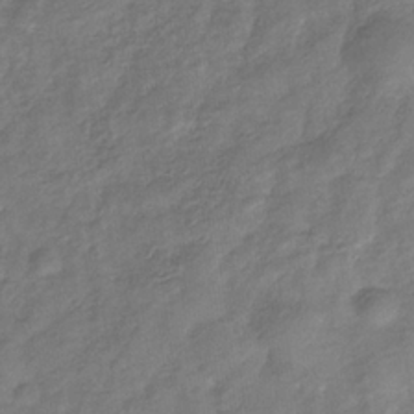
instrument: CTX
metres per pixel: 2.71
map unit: eHb
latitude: -34.0283
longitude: 79.7666
